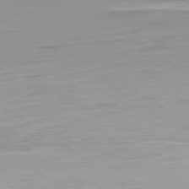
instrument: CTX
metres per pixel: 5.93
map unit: Ap
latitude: -79.4076
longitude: -94.5168
